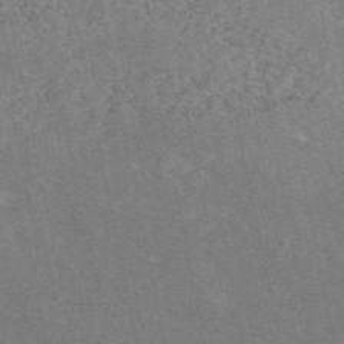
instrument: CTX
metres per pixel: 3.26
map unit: eAb
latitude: 47.4049
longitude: 115.7288
